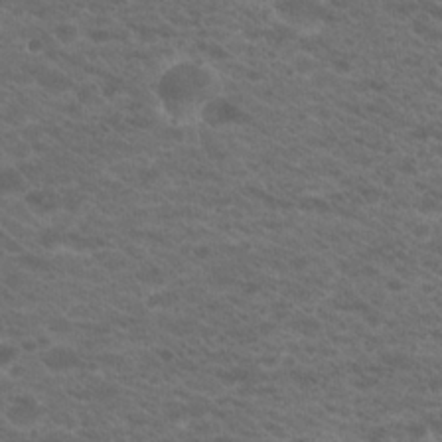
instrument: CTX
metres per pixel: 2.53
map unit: Hto
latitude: 19.8961
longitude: -37.8584
